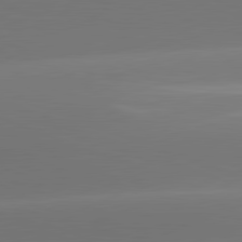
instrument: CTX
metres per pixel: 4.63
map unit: lApd
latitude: 81.6694
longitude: -162.8758
